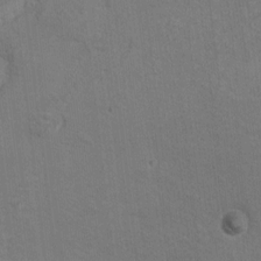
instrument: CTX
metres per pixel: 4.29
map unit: Ht
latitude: 8.8569
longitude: -31.9339
